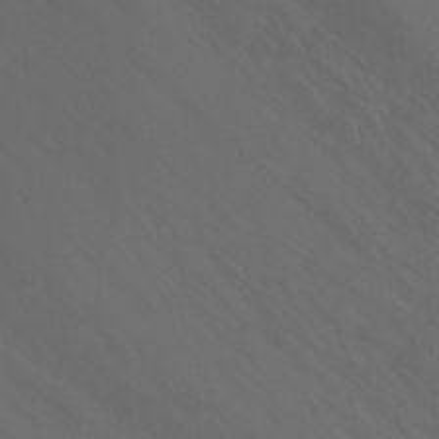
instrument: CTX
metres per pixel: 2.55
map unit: Ht
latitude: -3.5588
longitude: -62.3468
